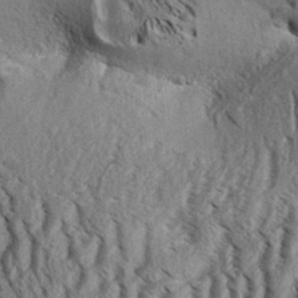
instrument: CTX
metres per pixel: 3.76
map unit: Aa
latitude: 33.3104
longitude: -137.1592
